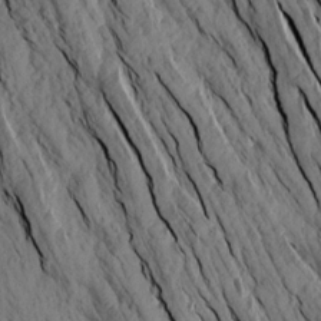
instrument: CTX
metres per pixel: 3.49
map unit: Aa
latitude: 17.2159
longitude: -145.9528
